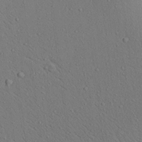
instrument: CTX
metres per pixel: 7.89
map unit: Aa
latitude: 22.7057
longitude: -139.5371
